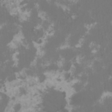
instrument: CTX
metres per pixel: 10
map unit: HNhu
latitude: 1.3670
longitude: -1.3481
